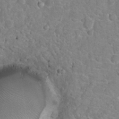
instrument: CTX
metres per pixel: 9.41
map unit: Hto
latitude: 20.8380
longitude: -47.7828
